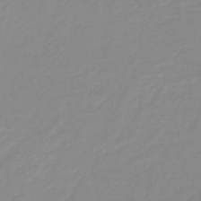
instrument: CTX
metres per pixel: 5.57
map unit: lHb
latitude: -40.7841
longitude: 60.2173
